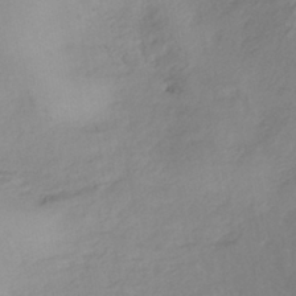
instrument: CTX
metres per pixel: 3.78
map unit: HNhu
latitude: -43.3131
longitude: 102.8975
